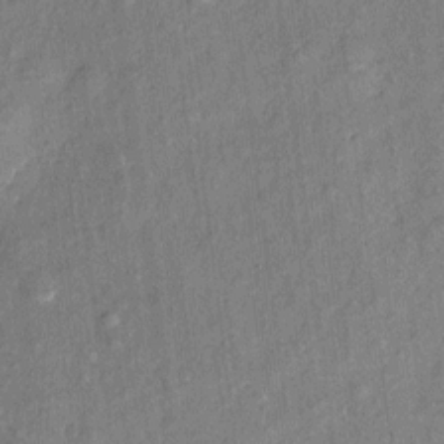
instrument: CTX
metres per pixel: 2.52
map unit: eHh
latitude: 4.9514
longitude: -74.6113
